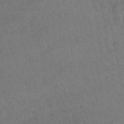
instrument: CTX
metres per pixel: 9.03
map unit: lHb
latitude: -44.5952
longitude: 72.9730
